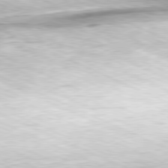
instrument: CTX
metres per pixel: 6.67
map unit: Hpe
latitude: -81.5021
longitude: 11.5210
